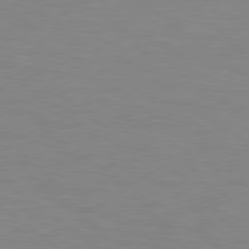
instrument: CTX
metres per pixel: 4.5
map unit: lApd
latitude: 78.8191
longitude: -47.6883
